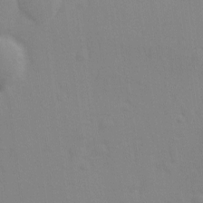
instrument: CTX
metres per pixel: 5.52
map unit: Ave
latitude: 0.4979
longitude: -112.4223
